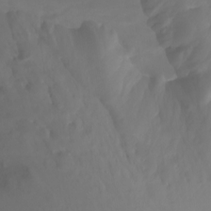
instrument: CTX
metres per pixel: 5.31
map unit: Ht
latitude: -3.2186
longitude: -61.9150
